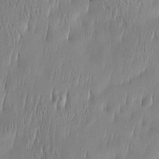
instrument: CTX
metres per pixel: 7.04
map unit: Htu
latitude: -5.3320
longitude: 174.7652
